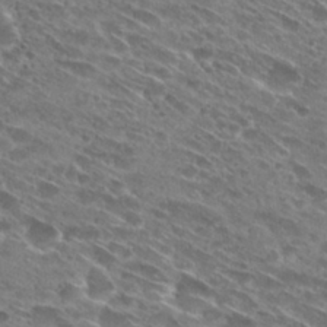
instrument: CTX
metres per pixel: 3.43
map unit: Hto
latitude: 28.6868
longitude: -45.0080
